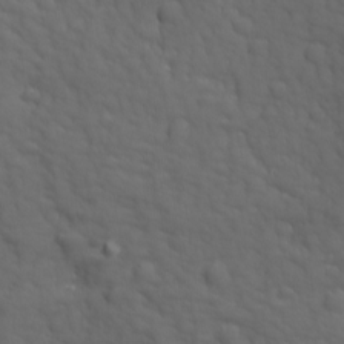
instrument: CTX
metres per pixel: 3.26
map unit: Ave
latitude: 18.7813
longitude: -133.6694
